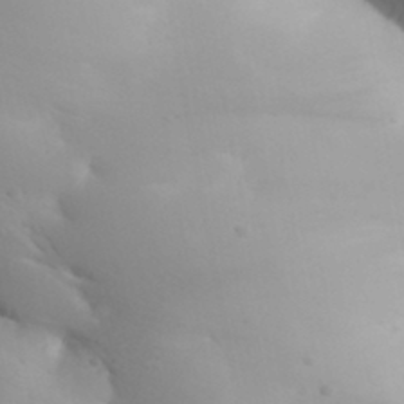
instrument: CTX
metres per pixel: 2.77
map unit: Aa
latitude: 32.2523
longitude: -144.2333
